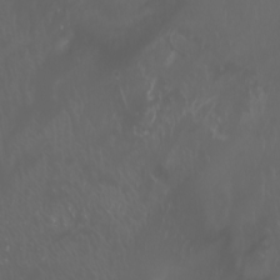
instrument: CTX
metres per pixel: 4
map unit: Htu
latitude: -5.3320
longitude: -88.8191
